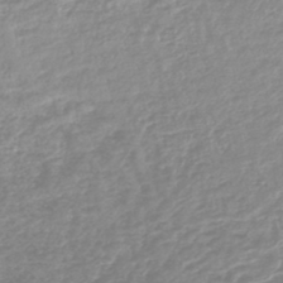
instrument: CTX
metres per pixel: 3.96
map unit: lHb
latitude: -44.0850
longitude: 72.7085
